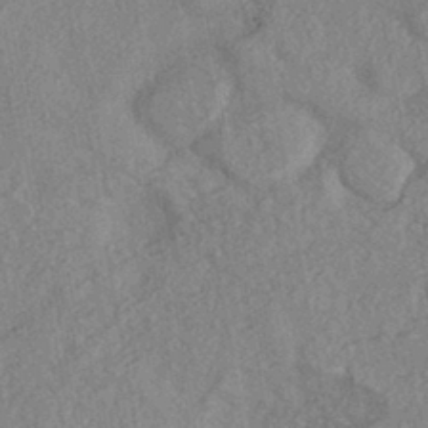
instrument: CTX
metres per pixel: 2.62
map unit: eHh
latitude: -42.4817
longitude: 118.0661
